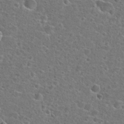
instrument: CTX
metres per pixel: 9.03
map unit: Hto
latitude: 24.0444
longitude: -46.8380
